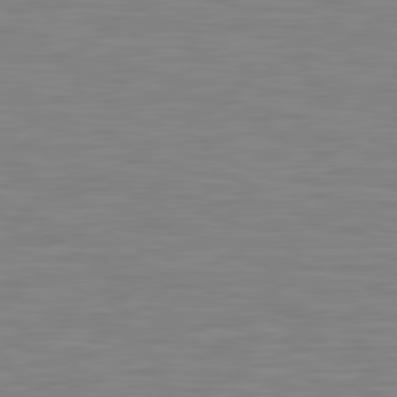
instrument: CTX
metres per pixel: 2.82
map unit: lApd
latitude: 81.3293
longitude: -170.1011
